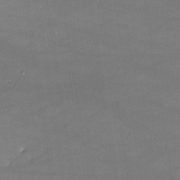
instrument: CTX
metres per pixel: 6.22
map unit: lHvf
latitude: -10.7652
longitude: -101.6694
